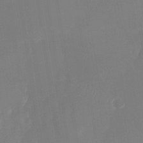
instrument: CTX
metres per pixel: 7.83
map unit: Nhu
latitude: -28.1984
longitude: -64.1956
